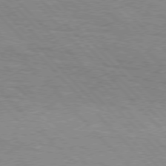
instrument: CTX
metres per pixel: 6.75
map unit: Hpe
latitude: 76.4412
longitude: -152.9136
